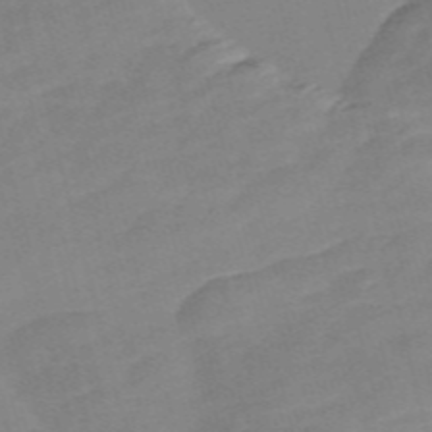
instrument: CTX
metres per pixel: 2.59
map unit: Nve
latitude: -58.4628
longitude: 57.9556
